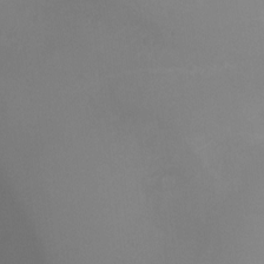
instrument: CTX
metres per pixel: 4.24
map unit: Ht
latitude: -9.8233
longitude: -33.2537
